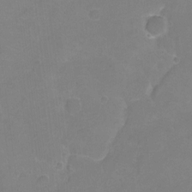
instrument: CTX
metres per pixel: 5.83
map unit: Hto
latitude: 3.0269
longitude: -33.1781
